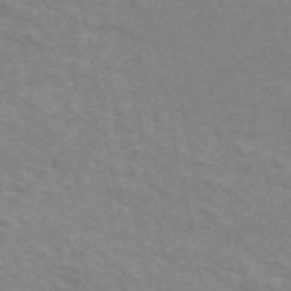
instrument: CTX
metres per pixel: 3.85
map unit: ANa
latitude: 46.4412
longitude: 25.6722
